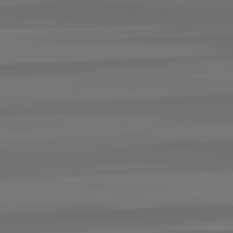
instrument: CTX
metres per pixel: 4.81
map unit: lApd
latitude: 82.7435
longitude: -177.7449
